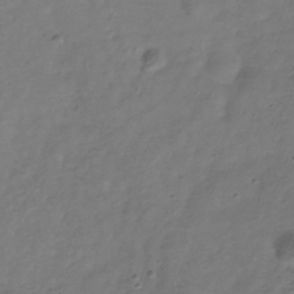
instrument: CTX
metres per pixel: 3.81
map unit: Hve
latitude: -34.2739
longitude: 90.8030
